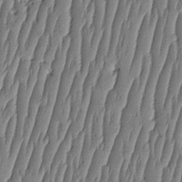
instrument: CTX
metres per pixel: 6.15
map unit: HNhu
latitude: -3.1809
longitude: 13.9556
